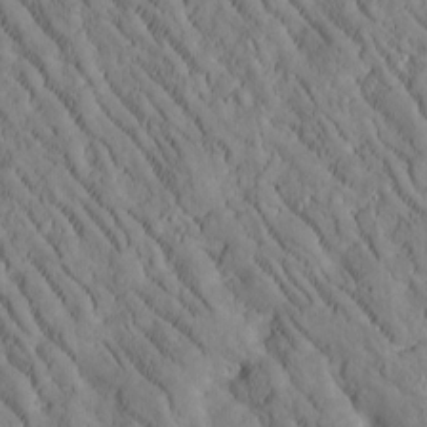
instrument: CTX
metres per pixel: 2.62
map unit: Htu
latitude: -2.7463
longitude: 174.1605
